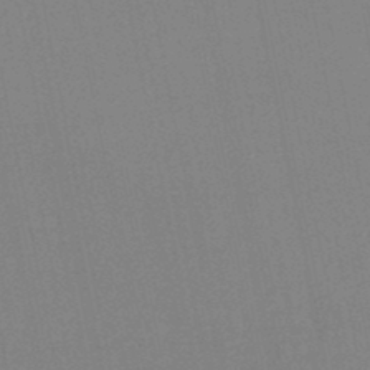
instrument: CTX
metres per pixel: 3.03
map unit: HNb
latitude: -45.5210
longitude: 55.8234
